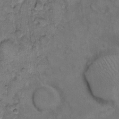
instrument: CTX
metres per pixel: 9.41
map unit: eHh
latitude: 10.9703
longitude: -63.4427
